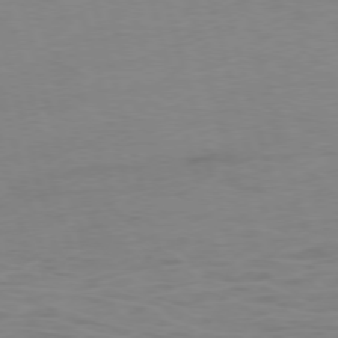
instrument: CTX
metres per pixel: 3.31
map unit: Ap
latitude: -76.2173
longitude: -73.8395
